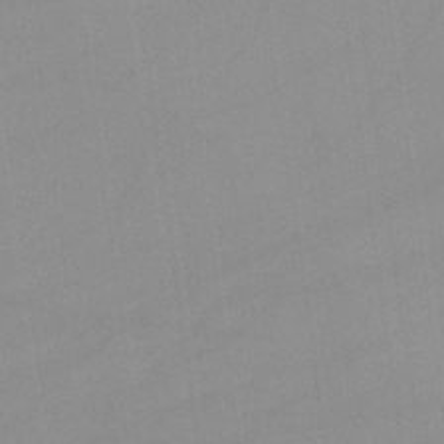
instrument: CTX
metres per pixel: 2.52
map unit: lHb
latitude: -45.1998
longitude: 66.3495
